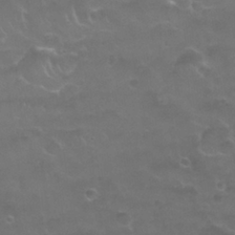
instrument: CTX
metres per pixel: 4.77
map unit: Nhu
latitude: 26.4601
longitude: -53.2537
